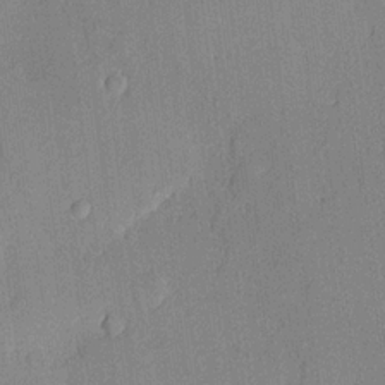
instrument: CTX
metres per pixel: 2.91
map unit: lHvf
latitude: 21.1214
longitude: 144.6141
